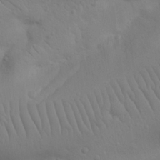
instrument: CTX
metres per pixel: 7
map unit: Nhu
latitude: 22.8191
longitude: -74.0444
